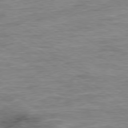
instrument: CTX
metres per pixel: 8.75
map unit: Ap
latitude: -79.6344
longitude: -48.8569
